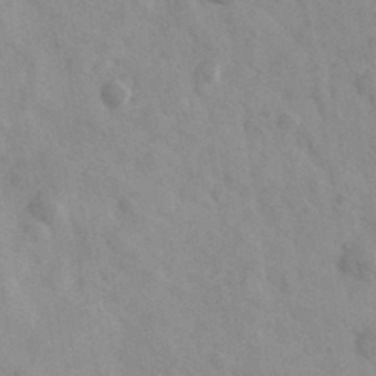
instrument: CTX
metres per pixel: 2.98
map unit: Ave
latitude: 39.6316
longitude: -107.6883
